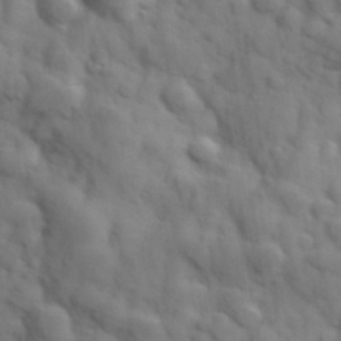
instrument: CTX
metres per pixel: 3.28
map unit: Hve
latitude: 31.4994
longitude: 150.8219
